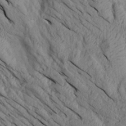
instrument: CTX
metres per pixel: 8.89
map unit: Aa
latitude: 27.1592
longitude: -133.2159
